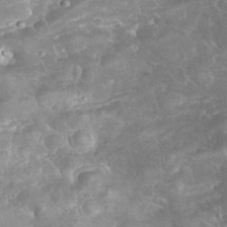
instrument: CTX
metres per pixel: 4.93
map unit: eHh
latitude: 34.3467
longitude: -64.1956
